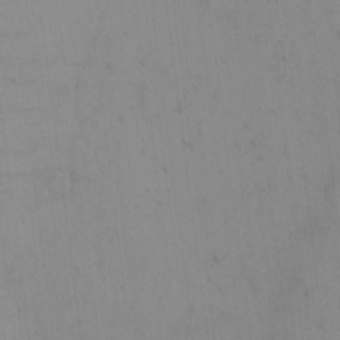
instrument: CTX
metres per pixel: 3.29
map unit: eHh
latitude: -5.9556
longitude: -80.4034
